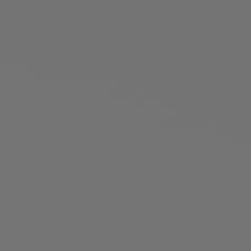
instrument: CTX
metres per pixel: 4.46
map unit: Ap
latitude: -78.4062
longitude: -97.6883
